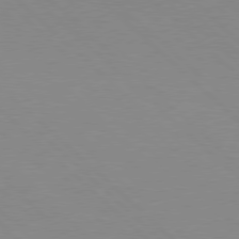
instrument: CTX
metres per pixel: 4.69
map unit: Hpe
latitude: 77.5182
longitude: -161.2726
